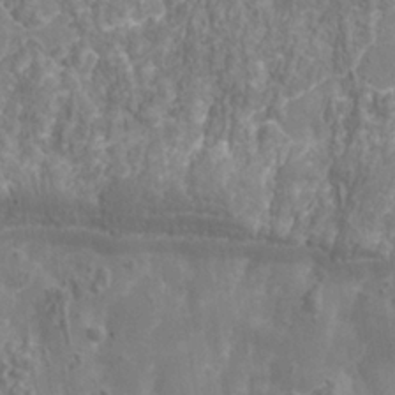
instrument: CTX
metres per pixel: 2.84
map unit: Nhu
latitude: -39.1242
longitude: -85.2915
